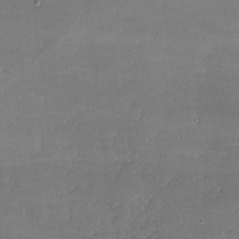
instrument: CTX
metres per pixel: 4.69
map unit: lHvf
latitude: -9.1620
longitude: -101.2726
